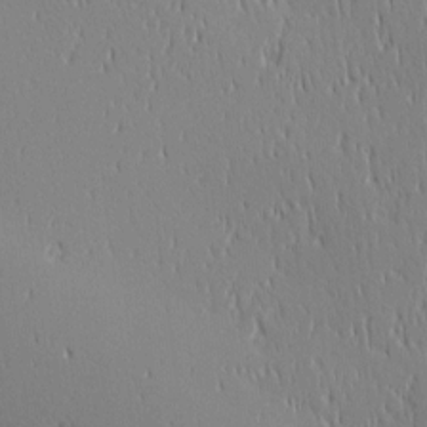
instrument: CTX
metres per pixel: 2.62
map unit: Ave
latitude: 2.7624
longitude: -114.4978
